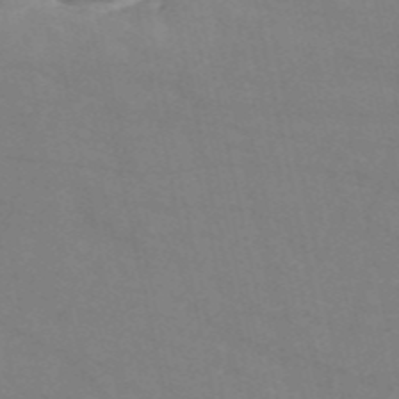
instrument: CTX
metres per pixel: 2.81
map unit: HNb
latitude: -54.5385
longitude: -38.0633
